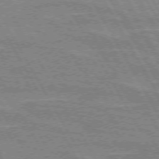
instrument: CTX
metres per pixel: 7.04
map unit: lApd
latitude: 72.5357
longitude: -55.3859
